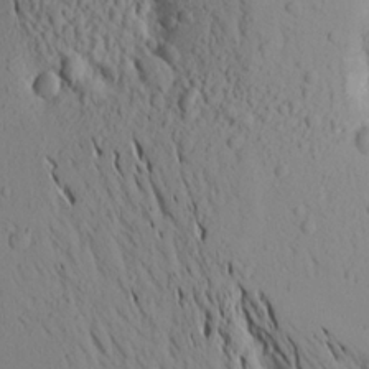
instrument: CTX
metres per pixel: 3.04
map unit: Aa
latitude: 17.2537
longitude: -148.1389
